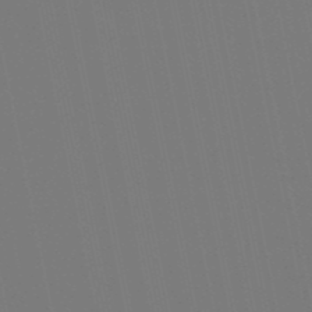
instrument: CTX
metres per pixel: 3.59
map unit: lHb
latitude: -49.7289
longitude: 75.3132
